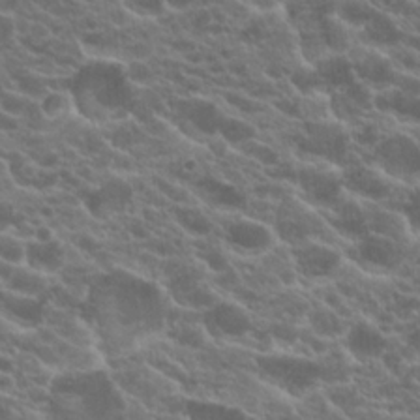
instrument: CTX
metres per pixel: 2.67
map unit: Hto
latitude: 19.7638
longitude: -35.0836
